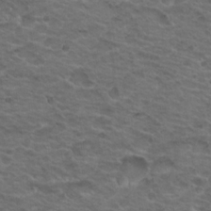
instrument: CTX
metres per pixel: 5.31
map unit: Nhu
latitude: 18.4601
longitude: -32.1200
